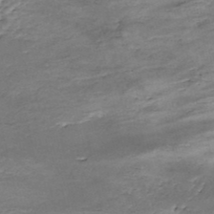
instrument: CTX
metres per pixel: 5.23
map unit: Nhe
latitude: -48.1039
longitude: -171.1403
